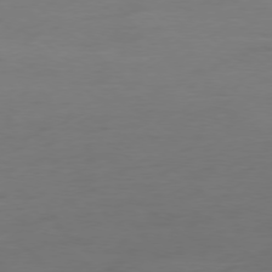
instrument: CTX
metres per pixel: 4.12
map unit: Ap
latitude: -78.5195
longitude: -59.8772
